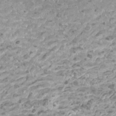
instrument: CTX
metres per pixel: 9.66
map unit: Htu
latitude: 2.2711
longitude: -20.5924
